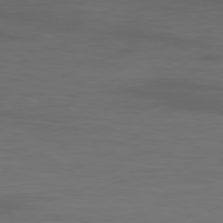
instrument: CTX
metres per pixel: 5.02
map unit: Ap
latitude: -80.0850
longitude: -93.2159
